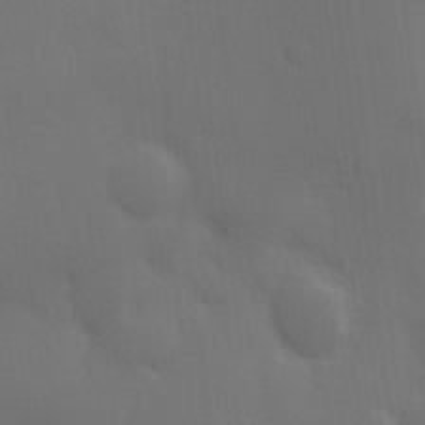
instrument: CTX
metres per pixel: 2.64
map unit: Hve
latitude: 19.4426
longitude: 150.8219
